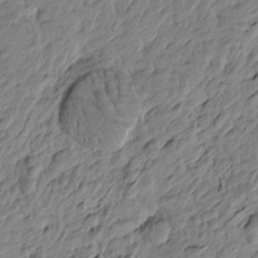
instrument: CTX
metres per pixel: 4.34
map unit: Htu
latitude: -3.8989
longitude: 178.7274
